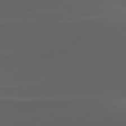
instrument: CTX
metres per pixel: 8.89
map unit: lApd
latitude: 80.1956
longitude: -93.1592
